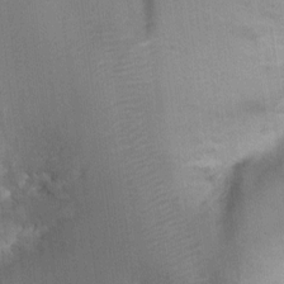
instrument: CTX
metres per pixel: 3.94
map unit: Ht
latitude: -1.5022
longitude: -17.4049
